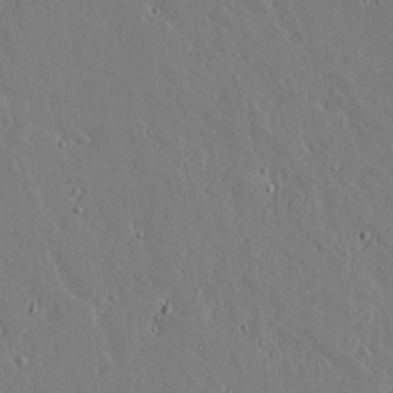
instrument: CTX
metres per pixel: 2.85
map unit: lAvf
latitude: 16.6679
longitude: -126.8569
